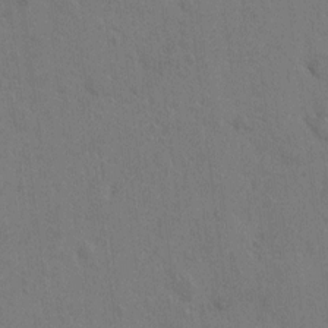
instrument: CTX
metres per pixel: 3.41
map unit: Hto
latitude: 6.7246
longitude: -62.9514
